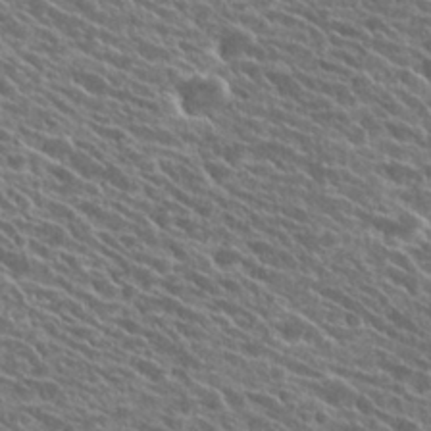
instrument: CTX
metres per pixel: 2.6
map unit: Hto
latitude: 25.4048
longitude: -41.0647
